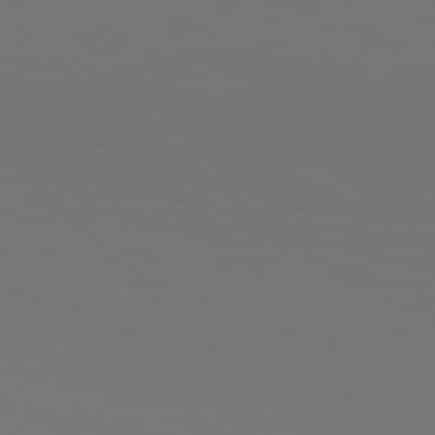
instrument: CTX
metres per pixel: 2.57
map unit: Hpe
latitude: 76.8947
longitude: -134.7813
